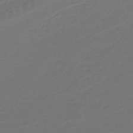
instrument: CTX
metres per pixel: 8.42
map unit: lHb
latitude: -47.7288
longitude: 65.7289
